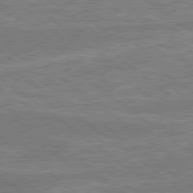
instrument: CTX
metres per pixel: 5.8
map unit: lApd
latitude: 79.1403
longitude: 174.0283
